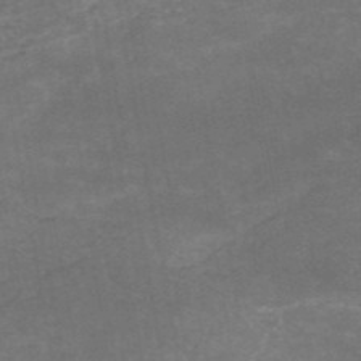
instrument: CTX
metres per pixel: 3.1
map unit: HNb
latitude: -52.2739
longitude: -39.3104
